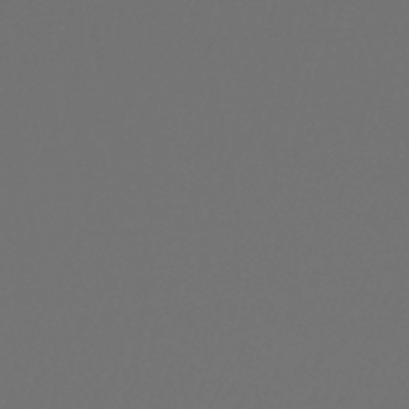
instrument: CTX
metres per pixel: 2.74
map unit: lHb
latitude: -47.9745
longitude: 61.8233
